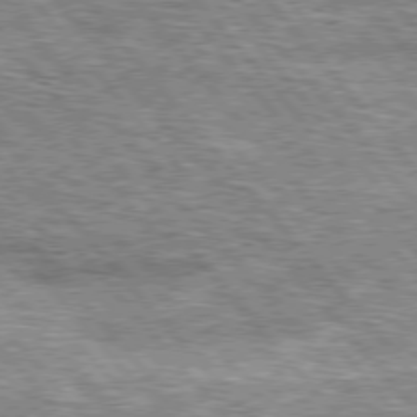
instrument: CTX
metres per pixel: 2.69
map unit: lApd
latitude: 76.4412
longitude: -73.9339
